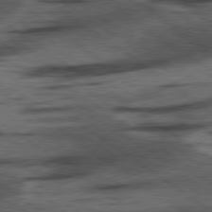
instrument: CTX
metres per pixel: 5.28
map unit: lApd
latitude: 78.2523
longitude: -53.7828
